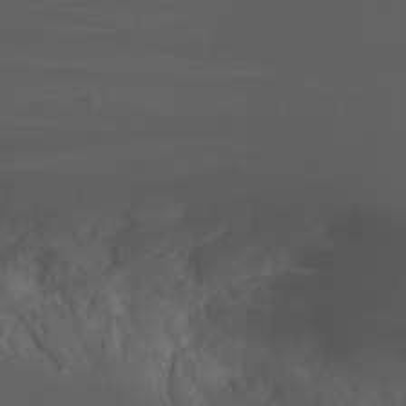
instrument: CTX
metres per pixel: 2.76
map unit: Nhu
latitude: -1.0676
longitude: -80.6679
